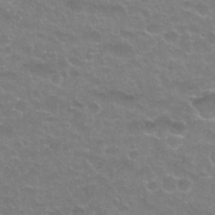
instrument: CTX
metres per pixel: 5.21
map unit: Nhu
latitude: 27.0459
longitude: -53.1403
